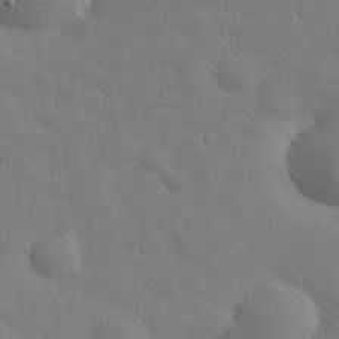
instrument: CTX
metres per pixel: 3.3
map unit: eHh
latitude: 29.8394
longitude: -74.2145
